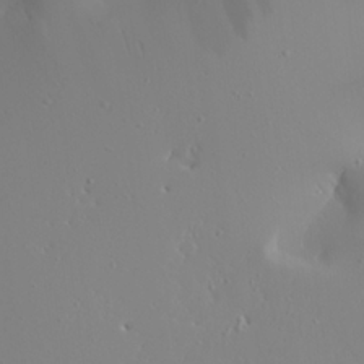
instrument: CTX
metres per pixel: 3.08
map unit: Aa
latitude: 23.4615
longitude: -126.9514
